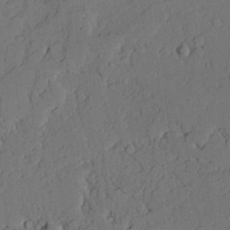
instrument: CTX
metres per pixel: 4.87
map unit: lAvf
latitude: 23.2915
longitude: -109.8772
